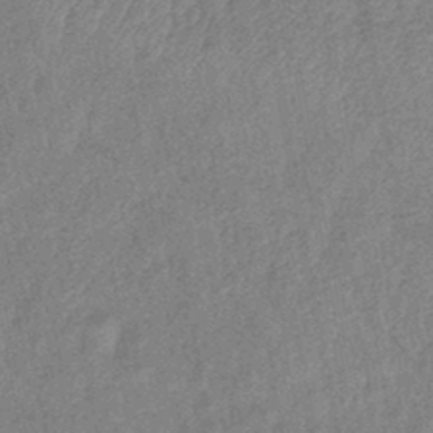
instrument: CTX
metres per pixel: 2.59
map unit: eHb
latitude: -42.7085
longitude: 82.4818
